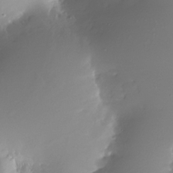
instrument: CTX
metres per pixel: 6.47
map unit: Nhe
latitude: -32.3307
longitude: -117.1403
